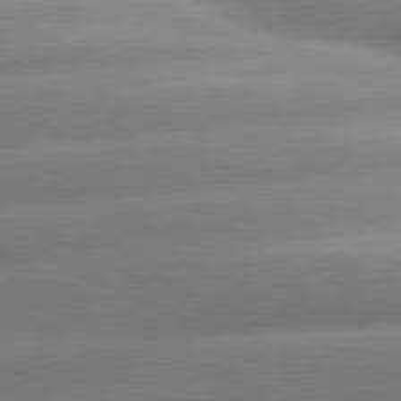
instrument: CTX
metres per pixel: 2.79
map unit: lApd
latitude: 80.4790
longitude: -159.4238
